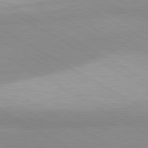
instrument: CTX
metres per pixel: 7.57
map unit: lApd
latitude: 80.4223
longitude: -179.4049
